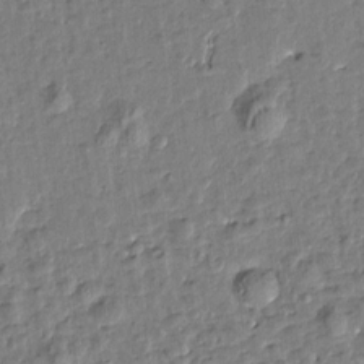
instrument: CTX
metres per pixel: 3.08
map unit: Htu
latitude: 0.6301
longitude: -179.2726
